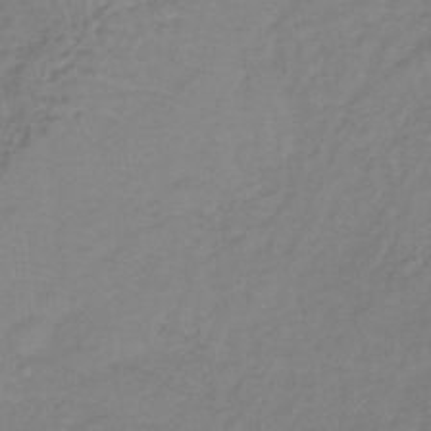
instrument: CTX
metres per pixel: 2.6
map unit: lHb
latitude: -38.3118
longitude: 70.5574
